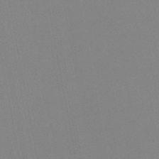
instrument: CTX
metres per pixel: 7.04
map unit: eHb
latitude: -37.2565
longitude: 74.5763
